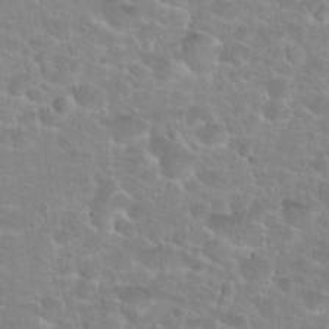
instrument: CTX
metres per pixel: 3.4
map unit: Hto
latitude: 25.2537
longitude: -48.7246
